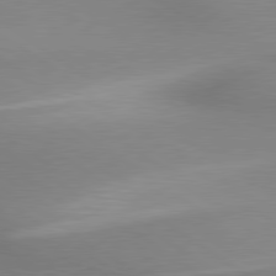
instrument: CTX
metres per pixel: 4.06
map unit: lApd
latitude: 79.5749
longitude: 179.8800
